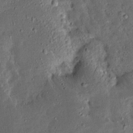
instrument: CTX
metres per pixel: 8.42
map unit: Ave
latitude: 14.8569
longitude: -138.6301
